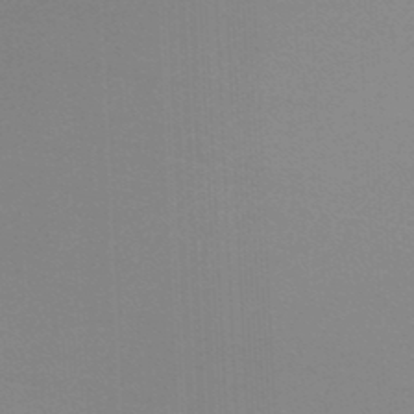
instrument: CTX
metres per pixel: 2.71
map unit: lHb
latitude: -45.8989
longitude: 64.0661
